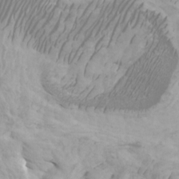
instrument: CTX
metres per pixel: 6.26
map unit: Htu
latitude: -5.8989
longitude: -75.7828
